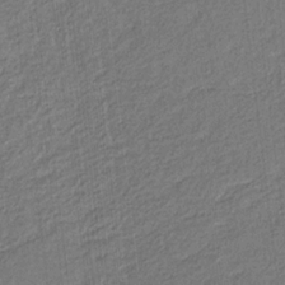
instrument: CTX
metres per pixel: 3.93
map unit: eHb
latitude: -30.0661
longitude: 65.7856
